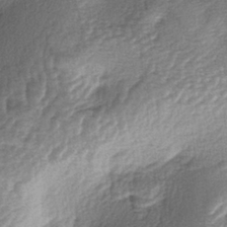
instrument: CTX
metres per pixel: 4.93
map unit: lAa
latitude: -4.1794
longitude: -128.2900
